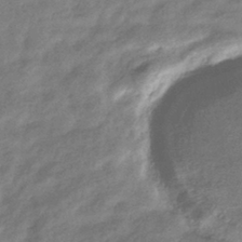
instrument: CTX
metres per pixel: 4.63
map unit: eHb
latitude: -38.9164
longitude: 80.6141
